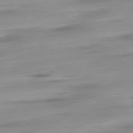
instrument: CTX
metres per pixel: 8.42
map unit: Ap
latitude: -78.9730
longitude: -65.5182
